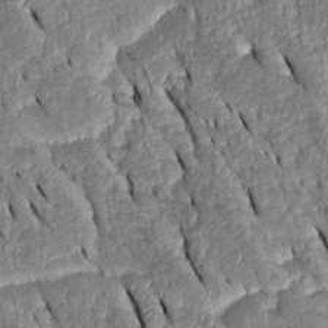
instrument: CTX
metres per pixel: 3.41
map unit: Htu
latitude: -0.8975
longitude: 149.9556
